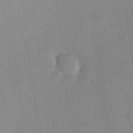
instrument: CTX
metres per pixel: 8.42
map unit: HNhu
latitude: 6.1767
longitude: 11.0864
